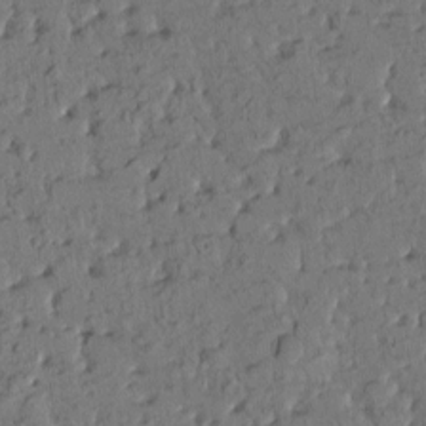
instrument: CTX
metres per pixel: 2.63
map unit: eHh
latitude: -1.9556
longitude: 17.5211
